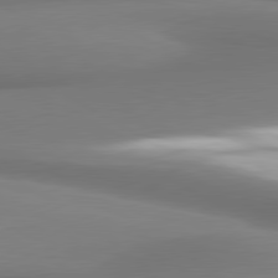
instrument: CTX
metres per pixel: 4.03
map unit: lApd
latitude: 80.7435
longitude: 178.4818
